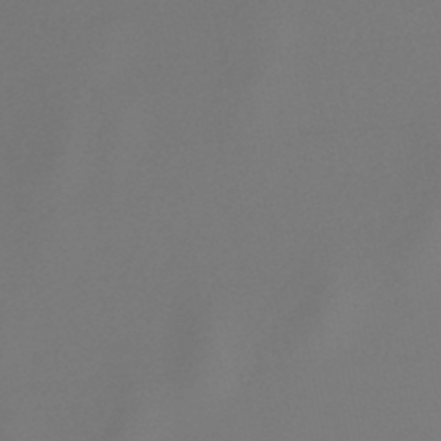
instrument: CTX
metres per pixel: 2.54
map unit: lHb
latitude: -47.0108
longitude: 66.5007
